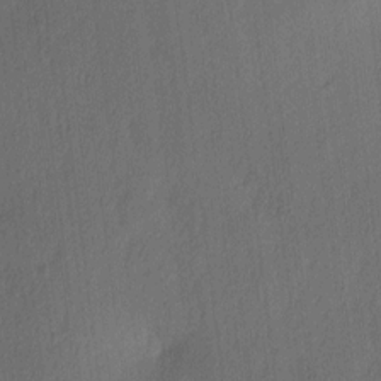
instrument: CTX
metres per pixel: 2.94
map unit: Ave
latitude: 13.6505
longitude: -106.6302
